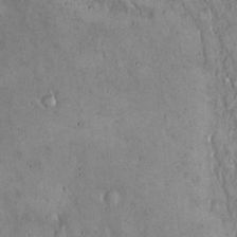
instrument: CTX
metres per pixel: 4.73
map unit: Hto
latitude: 16.1011
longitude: -59.8017
